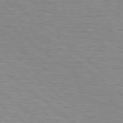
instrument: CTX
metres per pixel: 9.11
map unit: Hpe
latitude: 78.8758
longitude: -140.9513
